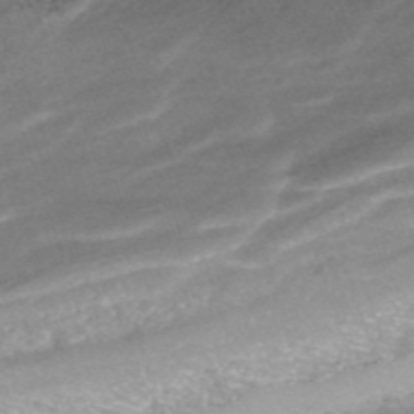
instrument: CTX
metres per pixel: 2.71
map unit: ANa
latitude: -41.8800
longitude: 104.0850
